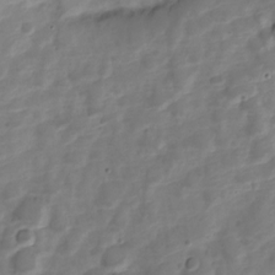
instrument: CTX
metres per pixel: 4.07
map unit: Nve
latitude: -20.2739
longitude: 108.0661
